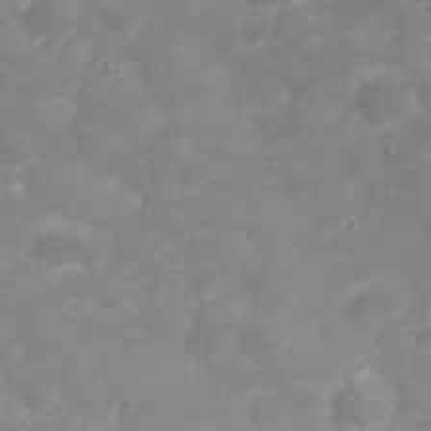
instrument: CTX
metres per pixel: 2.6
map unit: Nhu
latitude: 23.2726
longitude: -61.2726
